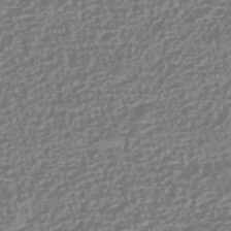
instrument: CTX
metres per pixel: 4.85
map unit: HNhu
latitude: -42.7085
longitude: 106.9164
